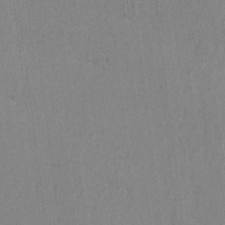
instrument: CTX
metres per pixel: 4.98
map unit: lAvf
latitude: -6.8408
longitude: -114.0633
